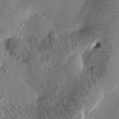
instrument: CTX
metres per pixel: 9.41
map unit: Htu
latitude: -1.3699
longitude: 171.5210
